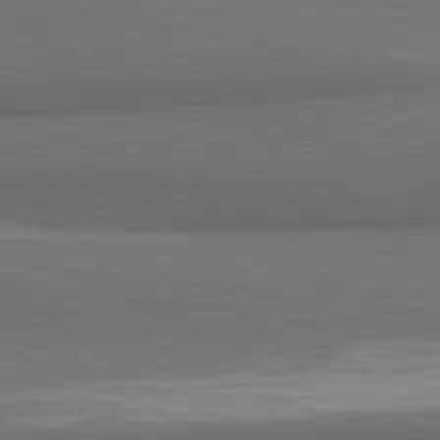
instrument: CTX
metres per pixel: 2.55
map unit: lApd
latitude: 81.6694
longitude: 170.7085
